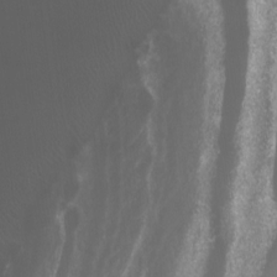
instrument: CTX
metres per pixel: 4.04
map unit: Ht
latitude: -4.2928
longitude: -62.3656
